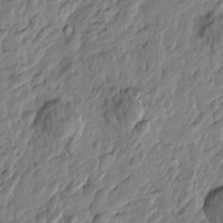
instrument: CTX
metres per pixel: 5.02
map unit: Htu
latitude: -2.5195
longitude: -179.7450
